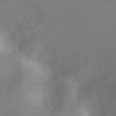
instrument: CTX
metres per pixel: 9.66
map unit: Ht
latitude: -3.5021
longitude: -16.6302
